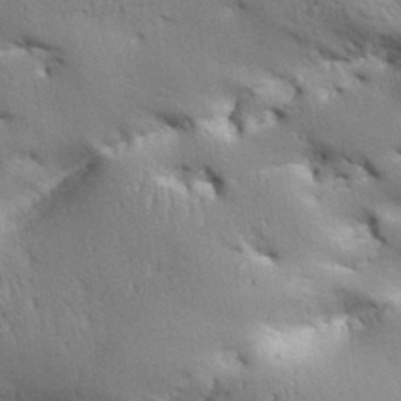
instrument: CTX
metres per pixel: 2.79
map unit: Aa
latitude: 33.5371
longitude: -143.5560
